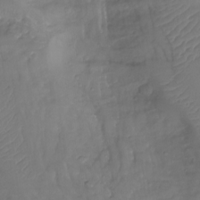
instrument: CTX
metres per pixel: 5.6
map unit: Aa
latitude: -10.8975
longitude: -68.8758
